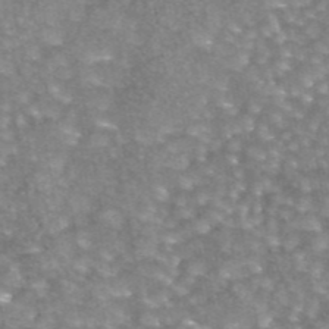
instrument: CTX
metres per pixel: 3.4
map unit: eAb
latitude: 44.3656
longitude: 105.0486
